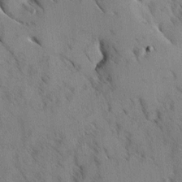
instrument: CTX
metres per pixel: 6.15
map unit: Ave
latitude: 8.6869
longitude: -103.8583
